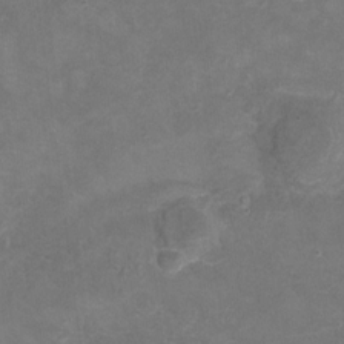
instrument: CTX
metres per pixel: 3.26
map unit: Ht
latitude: 5.2159
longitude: -36.4223
